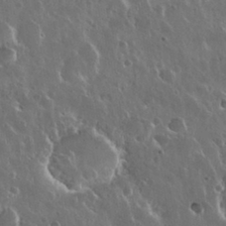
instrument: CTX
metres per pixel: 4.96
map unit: Nhu
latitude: 30.4790
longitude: -56.0444
